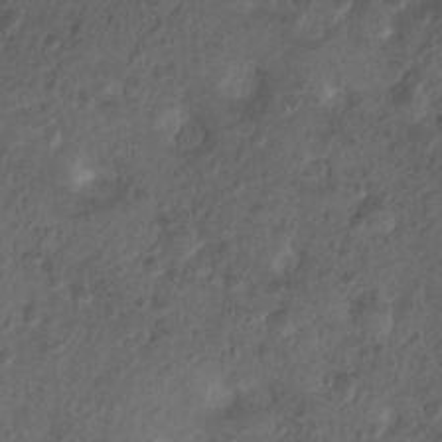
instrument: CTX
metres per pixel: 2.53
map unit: Nhu
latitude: 5.8772
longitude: -22.9325
